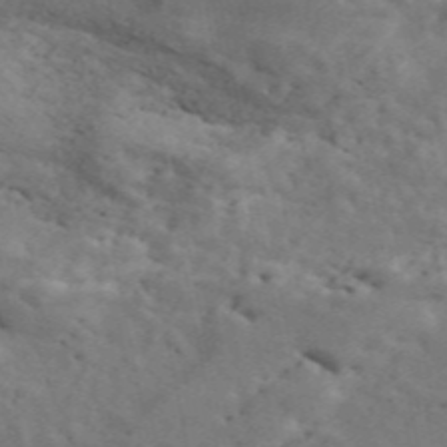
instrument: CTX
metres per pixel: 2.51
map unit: ANa
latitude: 49.3482
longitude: -81.6694
